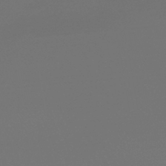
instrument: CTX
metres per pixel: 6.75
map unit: lHb
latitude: -45.5966
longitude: 70.2173
